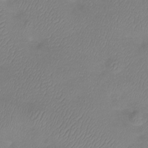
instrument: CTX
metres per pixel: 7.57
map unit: Htu
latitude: -13.8045
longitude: -45.3481
